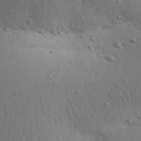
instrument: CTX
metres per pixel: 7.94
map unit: Aa
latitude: 30.3090
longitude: -146.2712
